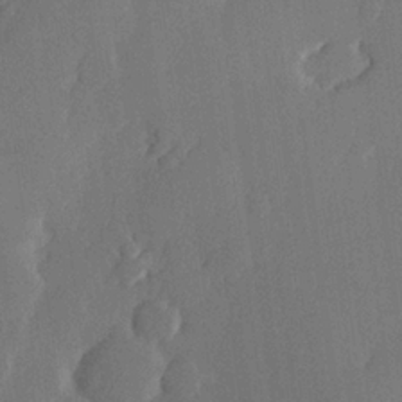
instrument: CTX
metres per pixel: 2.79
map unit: lHvf
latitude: 22.6112
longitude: 145.4832
